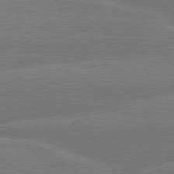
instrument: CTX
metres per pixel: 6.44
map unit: lApd
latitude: 79.9339
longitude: -148.9136
